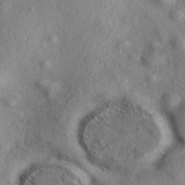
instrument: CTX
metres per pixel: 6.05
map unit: eAb
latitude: 39.3671
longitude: 112.1228
